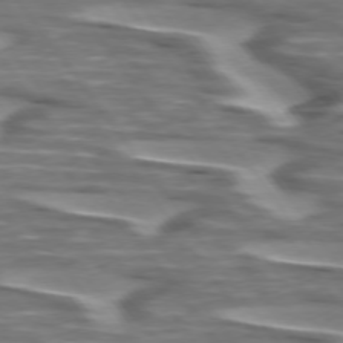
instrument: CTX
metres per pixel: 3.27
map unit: lApd
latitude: 74.6679
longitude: -58.1200
